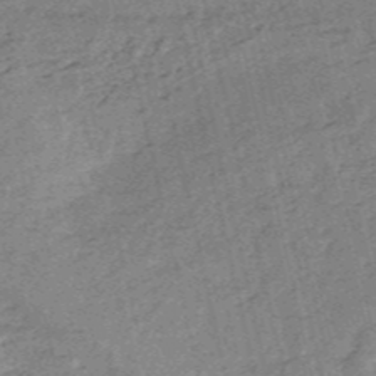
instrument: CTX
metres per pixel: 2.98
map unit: HNb
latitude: -53.8422
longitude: -40.4601
